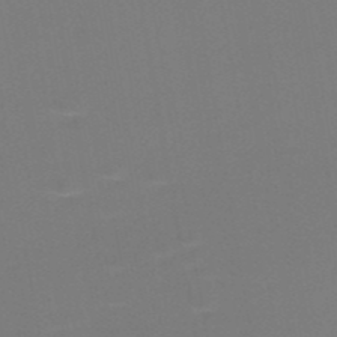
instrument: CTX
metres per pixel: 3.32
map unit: HNb
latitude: -50.5574
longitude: -52.8758
